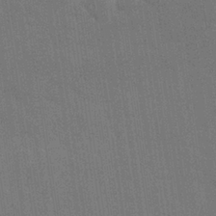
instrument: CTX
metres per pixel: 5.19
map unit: Nhu
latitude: 27.8961
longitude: -64.5357
